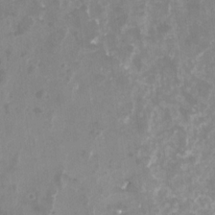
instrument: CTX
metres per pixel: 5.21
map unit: Nhu
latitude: -29.2376
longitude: -64.1767
